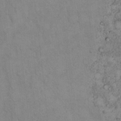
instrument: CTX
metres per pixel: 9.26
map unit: Hto
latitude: 13.3482
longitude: -57.5560
